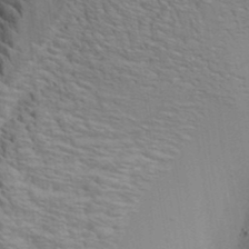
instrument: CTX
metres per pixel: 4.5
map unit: Aa
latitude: 20.1578
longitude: -140.5734
